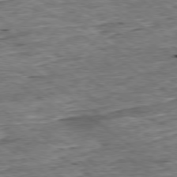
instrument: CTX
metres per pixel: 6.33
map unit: Ap
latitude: -79.2942
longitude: -85.5938
